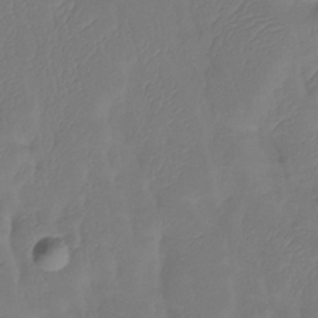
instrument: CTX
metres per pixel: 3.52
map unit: Htu
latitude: -14.2929
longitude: -46.9136
